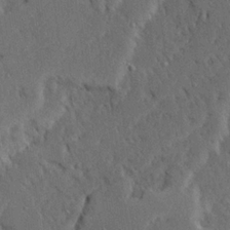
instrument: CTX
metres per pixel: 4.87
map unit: Ave
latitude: 23.4048
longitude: -131.0648
